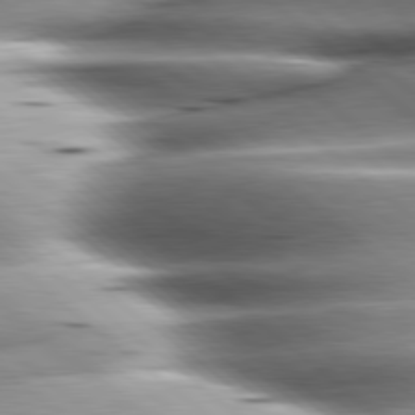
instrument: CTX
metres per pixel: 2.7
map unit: lApd
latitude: 80.2145
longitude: -143.5938
